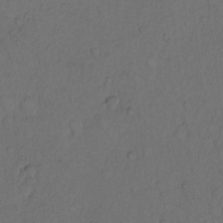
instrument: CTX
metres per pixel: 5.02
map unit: Hto
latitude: 9.4804
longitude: -58.8947
